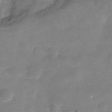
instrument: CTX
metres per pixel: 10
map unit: Hve
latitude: -30.9541
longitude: 92.5574
